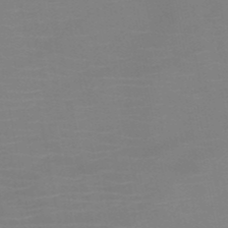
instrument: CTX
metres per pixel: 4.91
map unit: HNb
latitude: -51.0297
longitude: -45.9339
